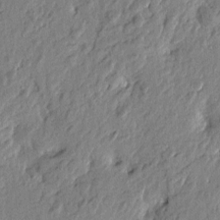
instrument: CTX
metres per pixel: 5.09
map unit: Htu
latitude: -2.7085
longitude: 179.6155
